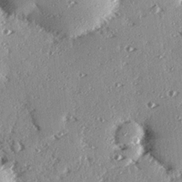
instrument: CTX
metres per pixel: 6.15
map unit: eHh
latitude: 23.1403
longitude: -89.5372
